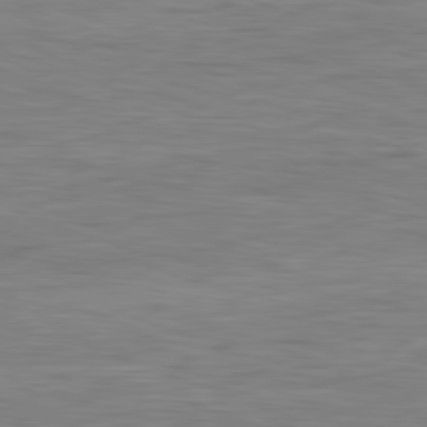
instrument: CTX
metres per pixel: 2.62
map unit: Ap
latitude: -82.0850
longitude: -79.8017
